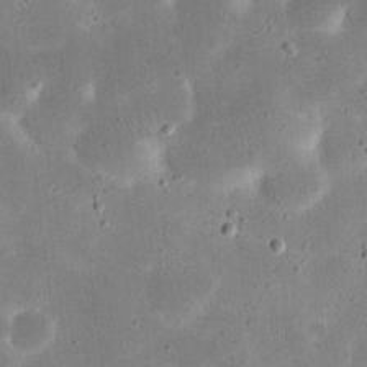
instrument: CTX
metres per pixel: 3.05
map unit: eHh
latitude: 21.6694
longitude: -67.8016
